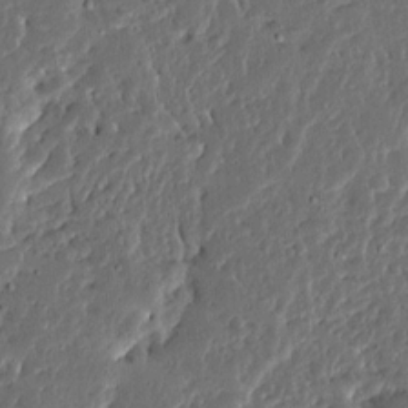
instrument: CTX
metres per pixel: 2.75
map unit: Ave
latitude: 14.1011
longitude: -137.9906
